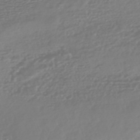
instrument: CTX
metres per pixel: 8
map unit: HNhu
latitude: -45.7478
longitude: 99.3132
